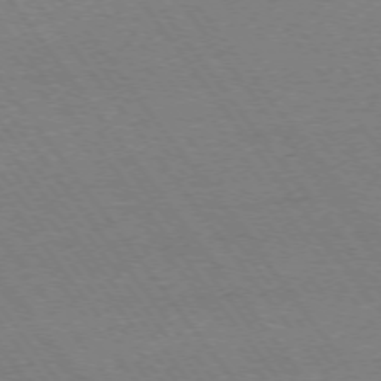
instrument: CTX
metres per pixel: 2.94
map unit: Ap
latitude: -74.7275
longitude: -82.5734
